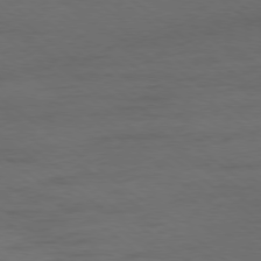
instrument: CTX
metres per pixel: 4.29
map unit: Hpe
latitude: -79.0297
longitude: -19.5938
